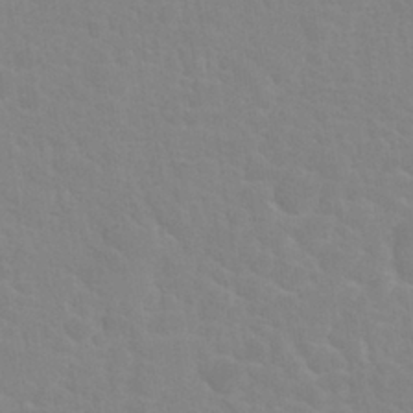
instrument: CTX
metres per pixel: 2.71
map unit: Nhu
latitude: 27.7639
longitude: -52.0444
